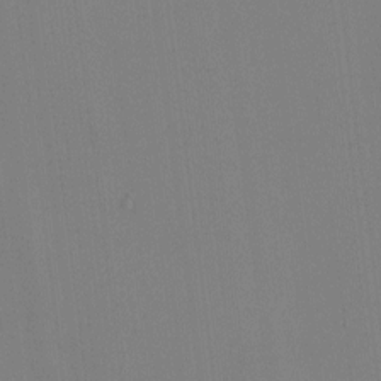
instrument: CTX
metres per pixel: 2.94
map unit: HNhu
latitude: -1.1054
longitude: -7.0647
